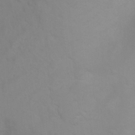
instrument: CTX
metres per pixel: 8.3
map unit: Ht
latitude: 3.8961
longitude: -28.6679
